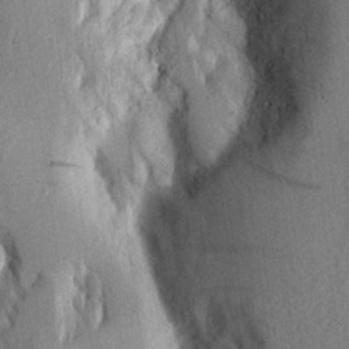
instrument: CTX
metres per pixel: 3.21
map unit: Aa
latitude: 16.8002
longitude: -149.1781
